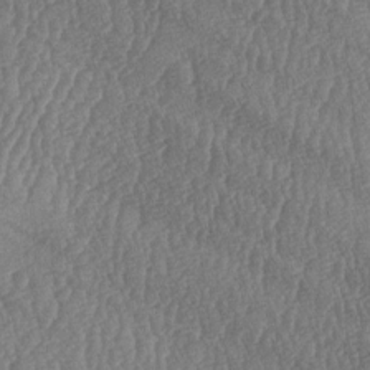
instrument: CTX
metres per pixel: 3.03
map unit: lAa
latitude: -7.4076
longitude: -129.8205
